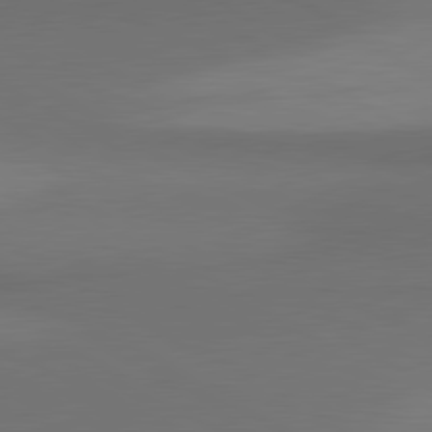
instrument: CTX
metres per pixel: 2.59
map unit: lApd
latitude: 80.8191
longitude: 160.1417
